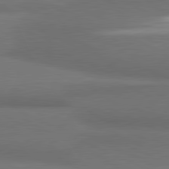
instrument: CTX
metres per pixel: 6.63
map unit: lApd
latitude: 81.3104
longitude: 174.5951
